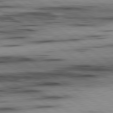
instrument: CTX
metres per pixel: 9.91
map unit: lApd
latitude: 80.0444
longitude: 159.1998
